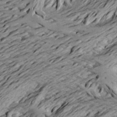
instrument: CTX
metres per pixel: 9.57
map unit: Aa
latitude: 19.4426
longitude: -145.6694
